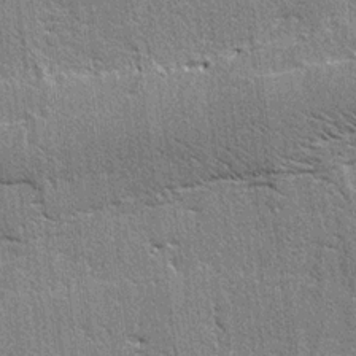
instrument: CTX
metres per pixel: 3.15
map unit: lAvf
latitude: -5.2187
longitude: -109.4048
